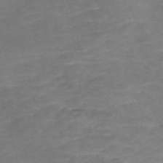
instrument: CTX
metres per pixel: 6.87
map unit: Nve
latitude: -58.1794
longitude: 59.3887
